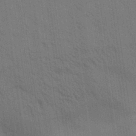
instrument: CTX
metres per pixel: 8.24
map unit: Aa
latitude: 31.9339
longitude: -139.6694
